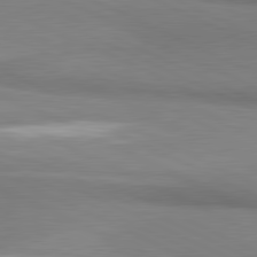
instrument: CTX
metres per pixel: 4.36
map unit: lApd
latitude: 81.3671
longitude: 162.0850
